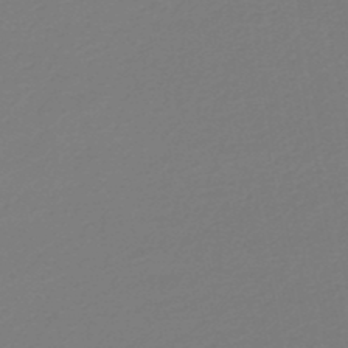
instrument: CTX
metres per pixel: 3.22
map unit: HNb
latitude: -48.8408
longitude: 59.5966
